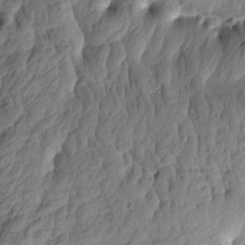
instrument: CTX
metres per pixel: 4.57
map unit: Htu
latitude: 0.7435
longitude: -175.6505
